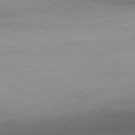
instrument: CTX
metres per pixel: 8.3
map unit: Ap
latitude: -81.1242
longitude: -85.8395
